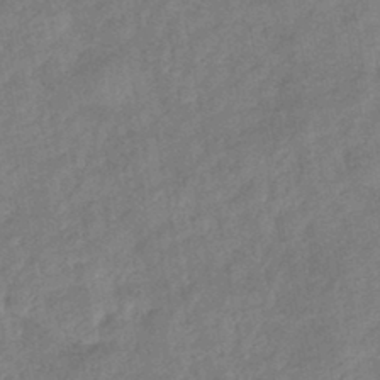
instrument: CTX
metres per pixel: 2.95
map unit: eHb
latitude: -42.8219
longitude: 84.1605
